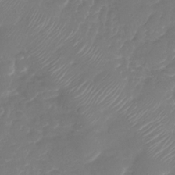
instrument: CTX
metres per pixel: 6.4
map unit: Nhu
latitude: -29.8989
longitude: -71.4426
